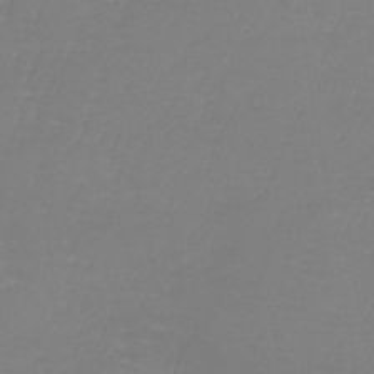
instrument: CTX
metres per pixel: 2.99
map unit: lHb
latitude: -41.0675
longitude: 65.8234
